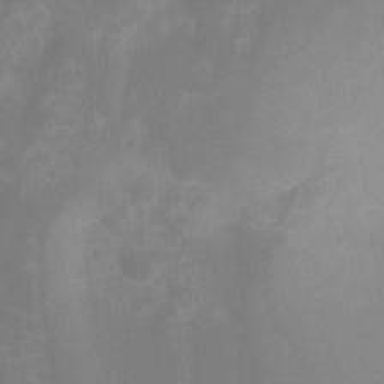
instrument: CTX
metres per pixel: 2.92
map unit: Ht
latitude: -9.2754
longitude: -46.4790
